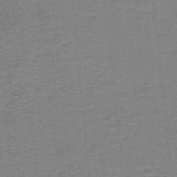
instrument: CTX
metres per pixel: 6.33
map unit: lHb
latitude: -40.4629
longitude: 54.3306
